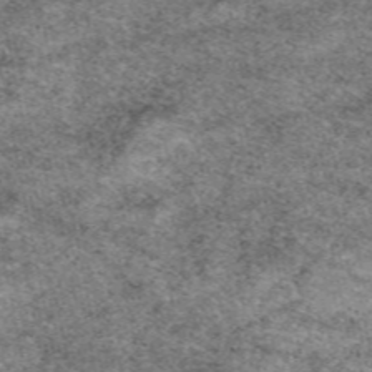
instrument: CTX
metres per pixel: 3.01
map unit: eAb
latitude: 50.1577
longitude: 109.6533
